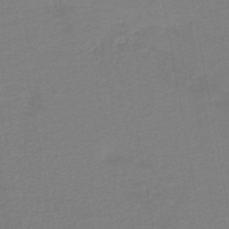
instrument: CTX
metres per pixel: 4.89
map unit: HNb
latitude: -45.3699
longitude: 55.4077
